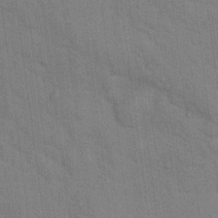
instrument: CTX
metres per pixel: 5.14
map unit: Nhu
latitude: 17.0836
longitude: -34.1011
